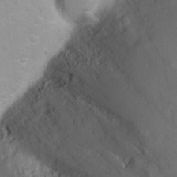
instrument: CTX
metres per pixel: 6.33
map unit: eHh
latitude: 24.4034
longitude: -63.2726
